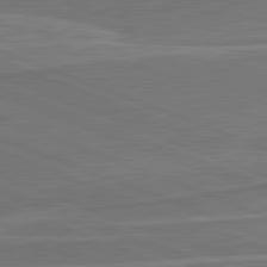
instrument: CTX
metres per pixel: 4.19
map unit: lApd
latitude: 82.3467
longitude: 141.1998
